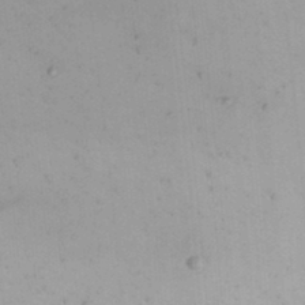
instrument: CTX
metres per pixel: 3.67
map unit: Nhu
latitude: 21.7639
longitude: -70.3278
